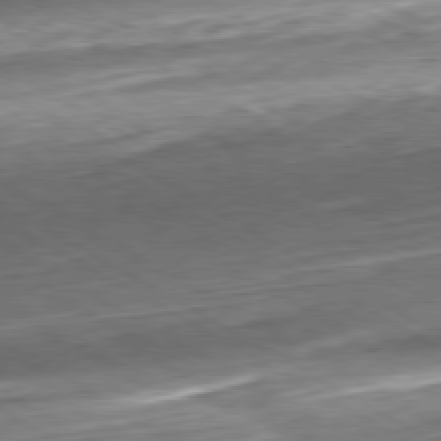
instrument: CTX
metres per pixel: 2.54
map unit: Hpe
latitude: -80.5763
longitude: 22.9542
